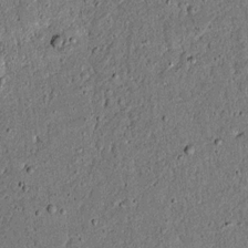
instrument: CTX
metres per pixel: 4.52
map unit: lAvf
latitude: 5.3482
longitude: 168.2172
